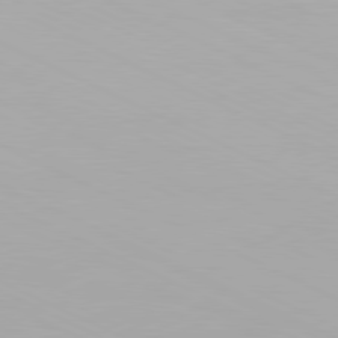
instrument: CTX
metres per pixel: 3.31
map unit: Hpe
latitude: -81.5966
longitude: 18.7652
